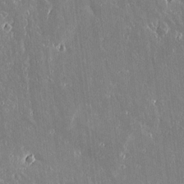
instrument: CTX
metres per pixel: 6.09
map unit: lAvf
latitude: 14.9514
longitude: -128.9891
